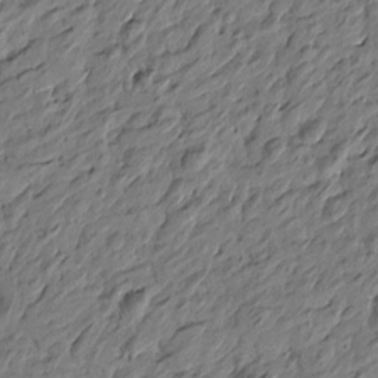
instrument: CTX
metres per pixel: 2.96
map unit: Htu
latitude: -2.3495
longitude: -179.4238
